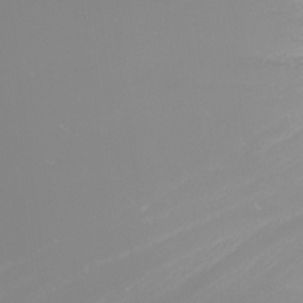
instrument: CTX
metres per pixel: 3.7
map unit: Nhu
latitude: -7.8044
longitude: -91.1970
